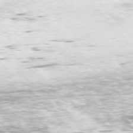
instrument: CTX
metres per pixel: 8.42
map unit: Hpe
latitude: 75.9339
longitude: -132.9325
